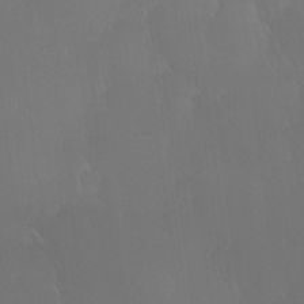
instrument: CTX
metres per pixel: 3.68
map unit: Ave
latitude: 12.4979
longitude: -105.6316
